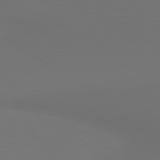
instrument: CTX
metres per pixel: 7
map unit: lApd
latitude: 80.9514
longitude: 153.2187
